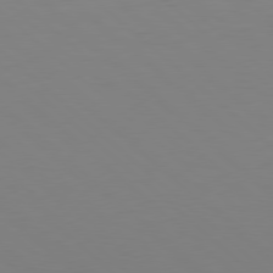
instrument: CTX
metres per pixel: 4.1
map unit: Hpe
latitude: 78.0444
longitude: -165.4993
